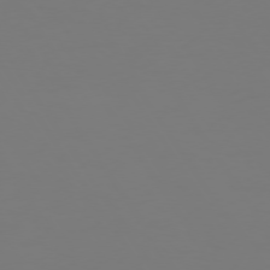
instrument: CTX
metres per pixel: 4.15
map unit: Hpe
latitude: 73.3293
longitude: -122.6301
